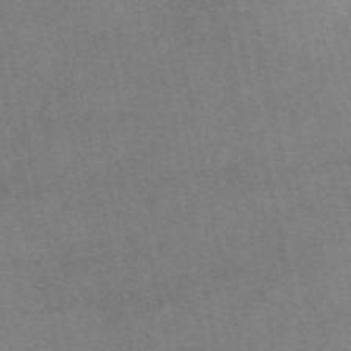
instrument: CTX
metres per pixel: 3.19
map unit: eAb
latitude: 51.3481
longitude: 108.0850
